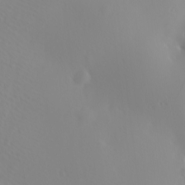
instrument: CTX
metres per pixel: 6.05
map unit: Hve
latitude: 13.4993
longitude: -91.3482
